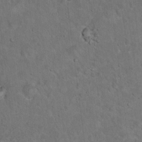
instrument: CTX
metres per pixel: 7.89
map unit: Hto
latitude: 15.6316
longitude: -37.6127
